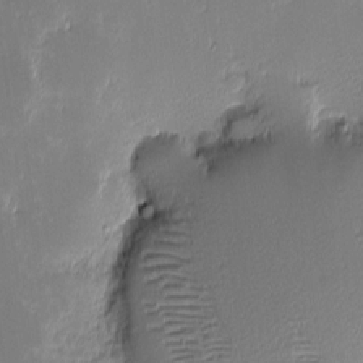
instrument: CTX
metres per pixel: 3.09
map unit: eHh
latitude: -2.4251
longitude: -85.8961
